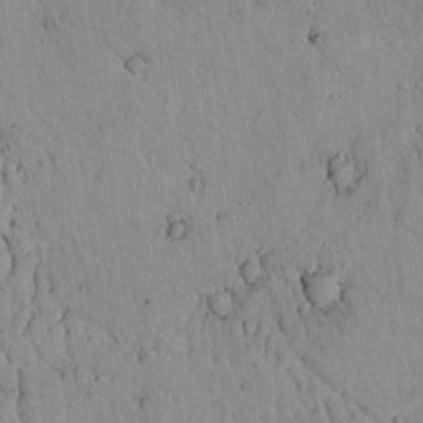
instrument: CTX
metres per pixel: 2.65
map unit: lAvf
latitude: 9.3293
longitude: 168.7652
